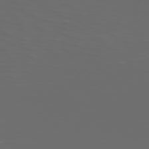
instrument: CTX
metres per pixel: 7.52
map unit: Hpe
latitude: 74.8002
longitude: -126.0633
